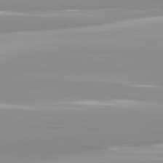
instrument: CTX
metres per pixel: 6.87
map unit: lApd
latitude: 81.9150
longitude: -139.3671
